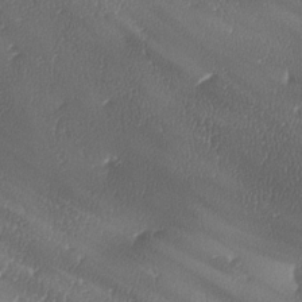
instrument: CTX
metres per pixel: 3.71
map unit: lAa
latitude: -7.8422
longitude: -129.2348
